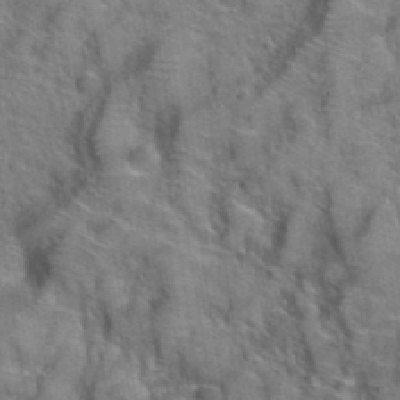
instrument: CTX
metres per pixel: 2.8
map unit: Hto
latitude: 39.2159
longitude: -44.7435
